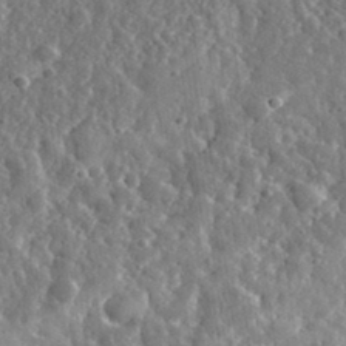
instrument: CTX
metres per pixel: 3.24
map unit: eHh
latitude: 34.6868
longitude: -79.8584
